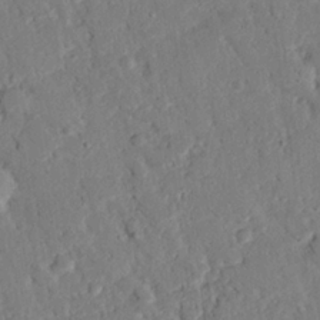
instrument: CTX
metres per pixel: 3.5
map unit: eHh
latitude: 26.0255
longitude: -80.8947
